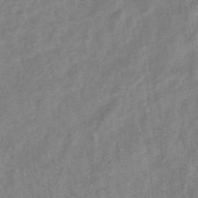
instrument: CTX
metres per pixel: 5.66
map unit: eHb
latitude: -33.6911
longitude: 73.2187
